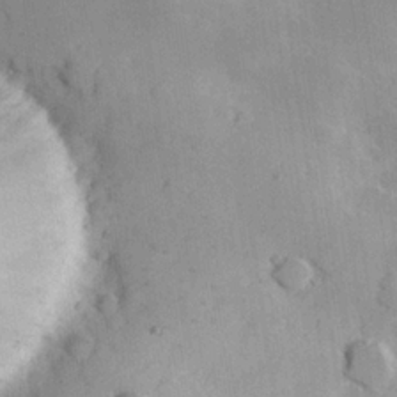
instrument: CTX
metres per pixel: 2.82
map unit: Hve
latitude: 23.6883
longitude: 147.3132
